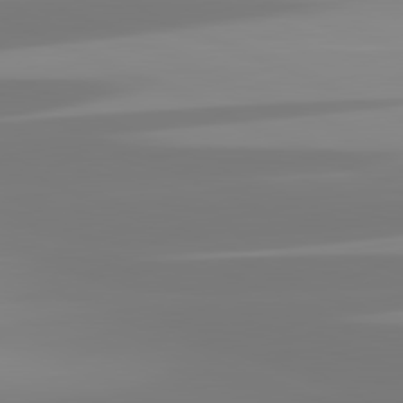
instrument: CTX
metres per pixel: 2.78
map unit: lApd
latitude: 81.8961
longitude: -148.7813
